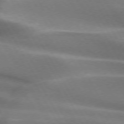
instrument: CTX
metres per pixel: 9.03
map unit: lApd
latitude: 73.3104
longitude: -51.0647
